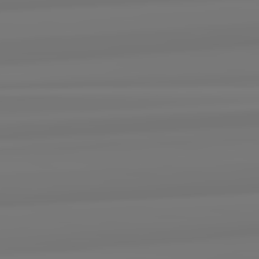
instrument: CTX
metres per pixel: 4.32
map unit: lApd
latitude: 82.5923
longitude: 170.5574
